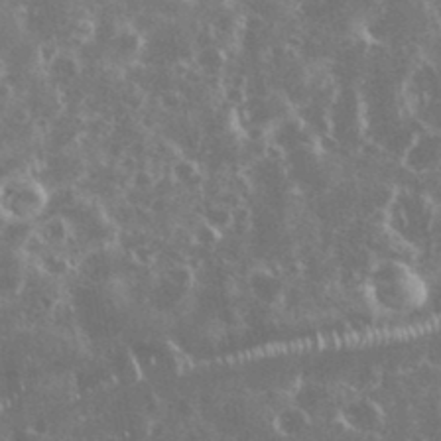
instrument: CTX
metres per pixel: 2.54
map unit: eHh
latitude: 34.7435
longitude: -60.3467
